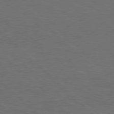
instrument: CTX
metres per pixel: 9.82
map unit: Hpe
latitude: 77.1592
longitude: -150.3656
